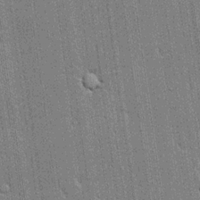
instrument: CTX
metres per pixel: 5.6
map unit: lHvf
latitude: 19.4615
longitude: 142.6140
